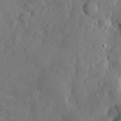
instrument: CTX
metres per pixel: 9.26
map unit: eHh
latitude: 4.4034
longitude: -75.1970
